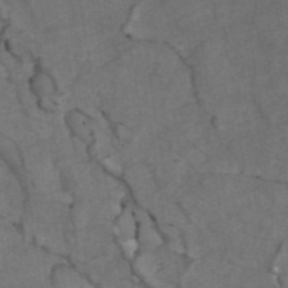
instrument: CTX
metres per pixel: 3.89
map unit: ANa
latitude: 44.1389
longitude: 25.8044
